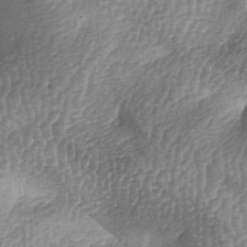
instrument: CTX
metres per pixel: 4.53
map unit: lAa
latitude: -6.6518
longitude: -128.0255
